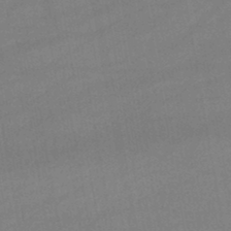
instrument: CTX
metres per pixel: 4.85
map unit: lHb
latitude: -45.6155
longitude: 61.8611
